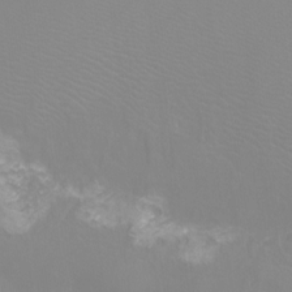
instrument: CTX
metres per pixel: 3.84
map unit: Htu
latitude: -12.0661
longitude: -70.9891
